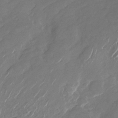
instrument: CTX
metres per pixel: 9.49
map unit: Nhu
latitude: -27.8044
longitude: -73.9528
